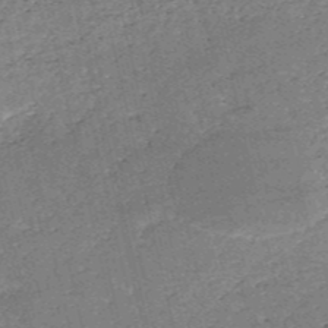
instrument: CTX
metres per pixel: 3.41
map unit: HNb
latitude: -53.2942
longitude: -40.4034
